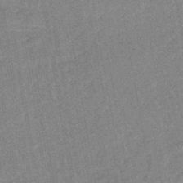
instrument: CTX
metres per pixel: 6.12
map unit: lHb
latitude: -43.1809
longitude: 80.1606
